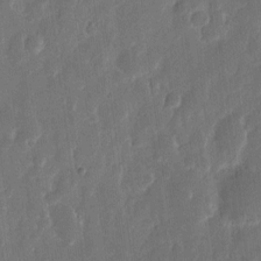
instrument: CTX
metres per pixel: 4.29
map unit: eHh
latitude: 11.3293
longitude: -70.9702
